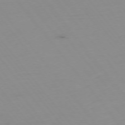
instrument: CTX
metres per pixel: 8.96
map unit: Hpe
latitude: -75.1243
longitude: 3.6154
